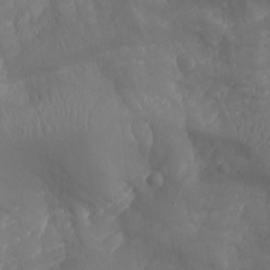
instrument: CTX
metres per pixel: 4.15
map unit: Aa
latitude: -7.9367
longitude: -78.0633
